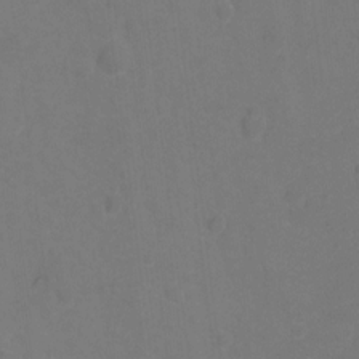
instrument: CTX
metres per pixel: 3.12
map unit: Hto
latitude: -1.1432
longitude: -34.5923
